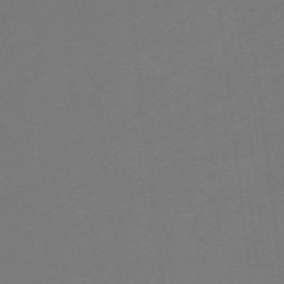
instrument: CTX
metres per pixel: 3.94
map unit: eHb
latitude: -49.7478
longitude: 83.3887
